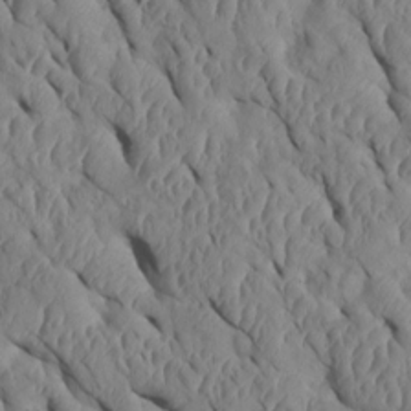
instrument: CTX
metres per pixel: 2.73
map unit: Htu
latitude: 1.4048
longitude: 148.4440
